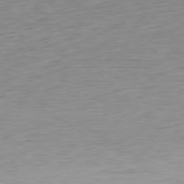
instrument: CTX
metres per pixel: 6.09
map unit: Ap
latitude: -80.6141
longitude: -78.9892
